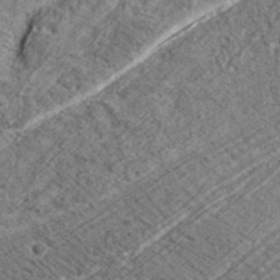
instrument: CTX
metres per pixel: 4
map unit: lHvf
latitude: 41.6127
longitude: -90.0633
